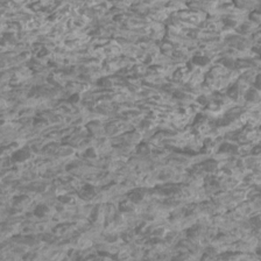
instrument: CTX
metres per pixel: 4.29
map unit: Htu
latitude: 2.5357
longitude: -20.5546
